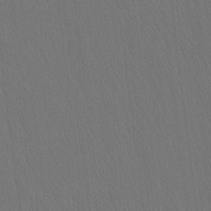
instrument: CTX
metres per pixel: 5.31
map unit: Nhu
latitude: -4.3306
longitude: -151.1970
